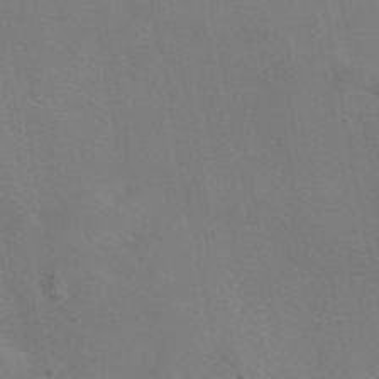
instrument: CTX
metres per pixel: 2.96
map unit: eAb
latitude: 46.7624
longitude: 116.1416
